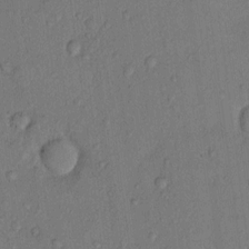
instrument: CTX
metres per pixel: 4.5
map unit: Hto
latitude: 10.3467
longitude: -58.6491
